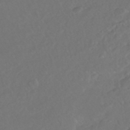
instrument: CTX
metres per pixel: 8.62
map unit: ANa
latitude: -42.2172
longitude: 108.5952
